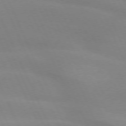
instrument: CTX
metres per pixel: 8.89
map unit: lApd
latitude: 73.2915
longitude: -48.1767
